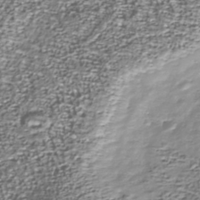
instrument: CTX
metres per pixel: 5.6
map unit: Nhu
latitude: -39.0676
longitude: -82.1011
